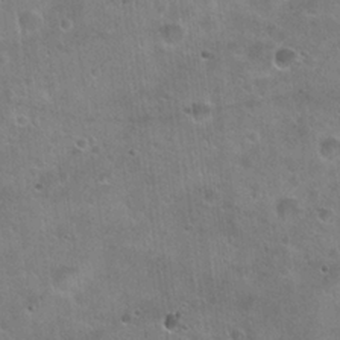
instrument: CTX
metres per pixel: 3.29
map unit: Hto
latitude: 22.2522
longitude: -53.8395
